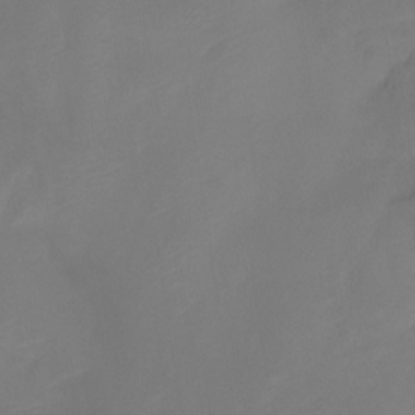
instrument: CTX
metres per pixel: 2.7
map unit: Htu
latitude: -13.1242
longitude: -49.5749
